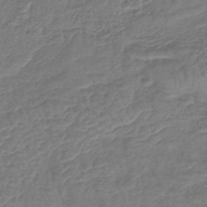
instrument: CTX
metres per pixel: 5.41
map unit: lHb
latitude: -42.5195
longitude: 78.8030
